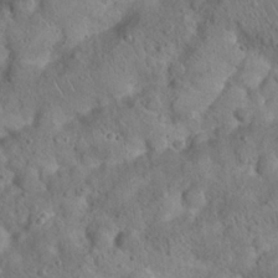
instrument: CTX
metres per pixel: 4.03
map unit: Nhu
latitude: 22.8569
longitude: -67.0269
